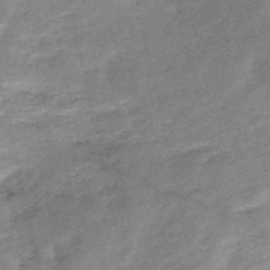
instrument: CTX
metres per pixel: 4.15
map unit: HNb
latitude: -53.4265
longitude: -40.4601
